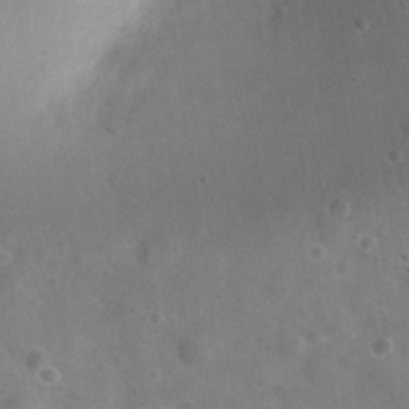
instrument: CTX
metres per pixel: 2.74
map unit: Nhu
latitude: 30.9514
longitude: -55.5749
